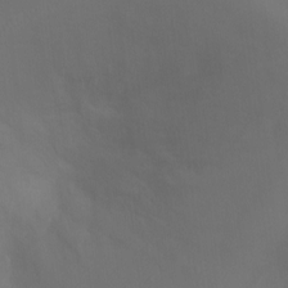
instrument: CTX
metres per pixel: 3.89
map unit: Ht
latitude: -7.4832
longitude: -28.7813
